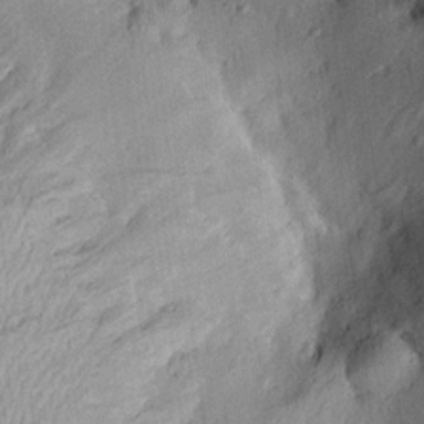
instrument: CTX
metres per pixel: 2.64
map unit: Aa
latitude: 18.6490
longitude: -143.0836
